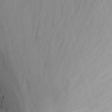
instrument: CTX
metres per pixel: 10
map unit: Nhu
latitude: -6.9919
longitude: -65.3293
